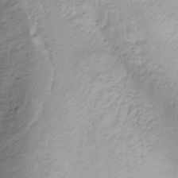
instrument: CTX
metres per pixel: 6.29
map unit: Nhu
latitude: -1.8045
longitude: -74.6679
